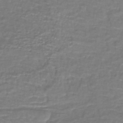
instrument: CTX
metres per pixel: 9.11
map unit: lHb
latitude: -38.1795
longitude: 58.7274
